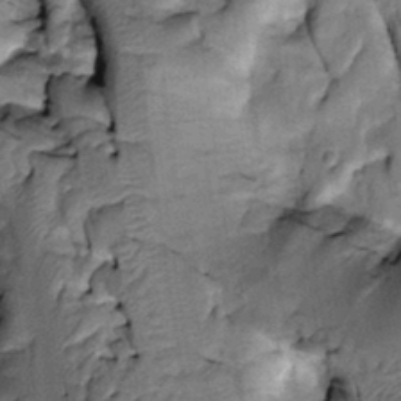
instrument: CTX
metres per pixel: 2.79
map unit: Htu
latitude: -3.6721
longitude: 150.1794
